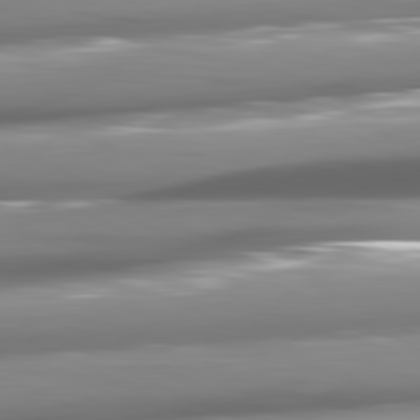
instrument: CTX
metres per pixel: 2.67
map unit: lApd
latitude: 81.4993
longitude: -145.4426
